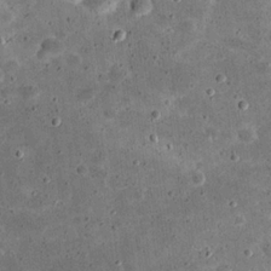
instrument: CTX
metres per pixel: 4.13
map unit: eHh
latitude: 20.9703
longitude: -65.0458
